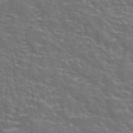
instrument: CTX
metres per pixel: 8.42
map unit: eAb
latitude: 43.9339
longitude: 107.5777
